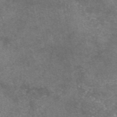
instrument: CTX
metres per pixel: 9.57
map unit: eAb
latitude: 47.1592
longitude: 125.4832
